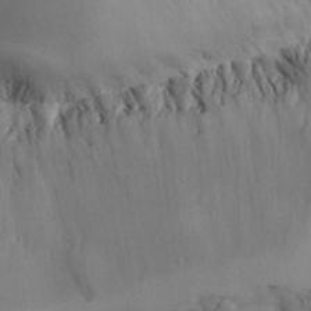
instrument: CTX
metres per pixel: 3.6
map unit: Aa
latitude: 24.8380
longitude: -128.0822
